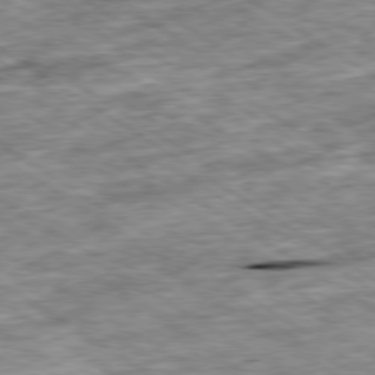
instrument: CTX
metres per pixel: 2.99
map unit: Ap
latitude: -79.7099
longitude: -74.8758
